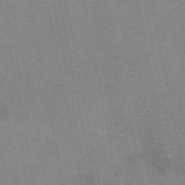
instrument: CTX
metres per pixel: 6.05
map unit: eAb
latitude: 48.2900
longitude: 103.4832
